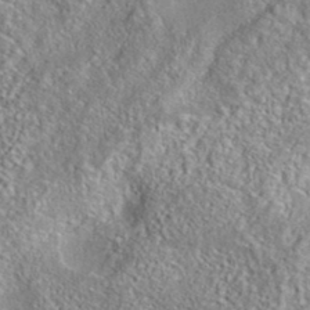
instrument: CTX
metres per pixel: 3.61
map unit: eAb
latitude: 35.6694
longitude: 111.8611
